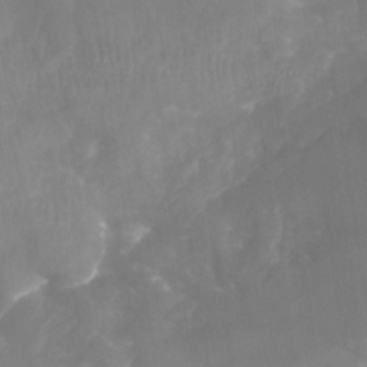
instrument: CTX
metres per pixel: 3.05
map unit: Nhe
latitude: -36.8030
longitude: -112.8191
